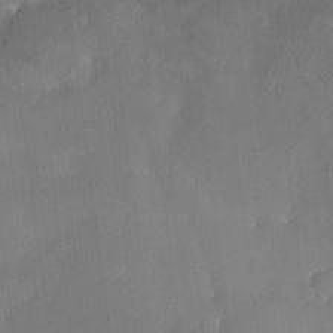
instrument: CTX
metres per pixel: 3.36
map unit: HNhu
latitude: 5.1214
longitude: 10.8597
